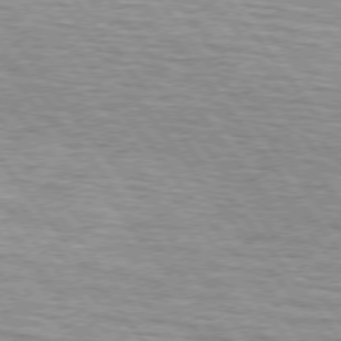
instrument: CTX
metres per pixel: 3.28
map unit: lApd
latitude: 74.9136
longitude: -75.8961
